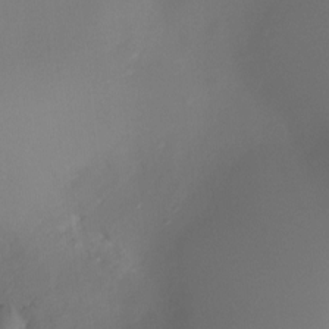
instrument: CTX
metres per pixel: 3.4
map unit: Ht
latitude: -4.7652
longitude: -26.6491
